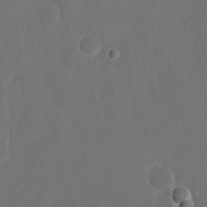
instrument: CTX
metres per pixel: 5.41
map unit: eHh
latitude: 19.0836
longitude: -68.5168
